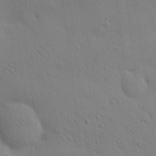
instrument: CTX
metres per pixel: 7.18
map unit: eHh
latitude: 0.3278
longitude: 18.2362
